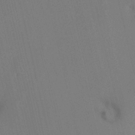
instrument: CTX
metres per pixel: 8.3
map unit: HNhu
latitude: 7.0458
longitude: 4.4629
